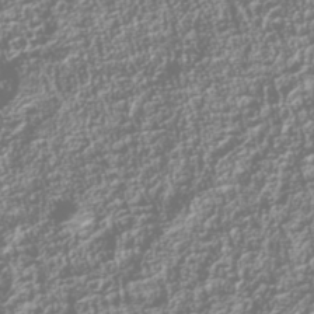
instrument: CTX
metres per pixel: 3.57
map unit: Nhu
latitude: -40.5385
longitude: -83.7638
